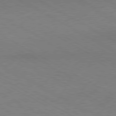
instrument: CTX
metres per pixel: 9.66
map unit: Hpe
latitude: -80.8030
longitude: 17.0676
